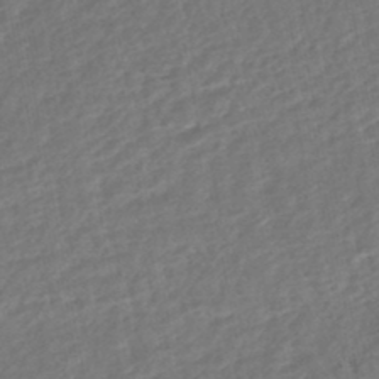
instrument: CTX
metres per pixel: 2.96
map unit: HNhu
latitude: -45.3699
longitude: 101.8422
